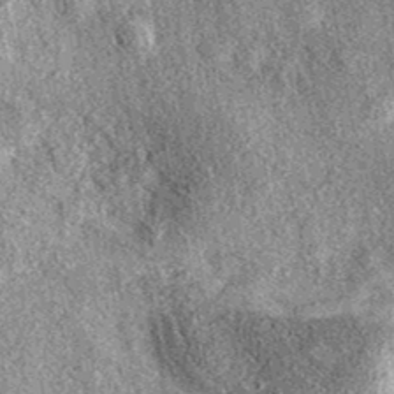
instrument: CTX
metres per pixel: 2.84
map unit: eAb
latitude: 38.3656
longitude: 108.5196
